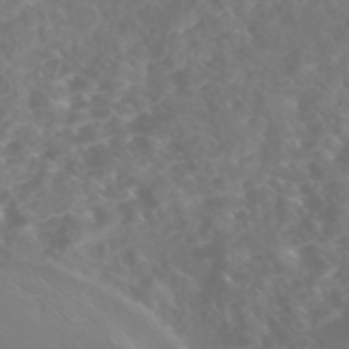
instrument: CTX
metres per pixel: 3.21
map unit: Nhe
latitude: -46.5384
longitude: 152.9730
